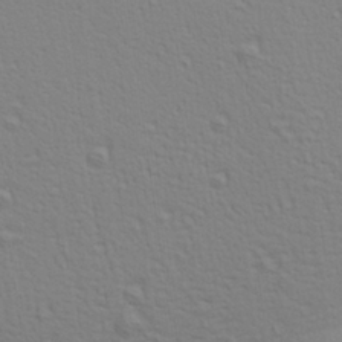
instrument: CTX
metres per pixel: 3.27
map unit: Aa
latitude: 21.5749
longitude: -139.0269
